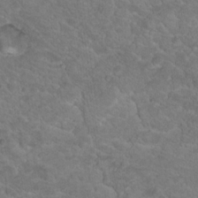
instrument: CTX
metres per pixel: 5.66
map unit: Hto
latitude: 18.6490
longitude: -34.4979
